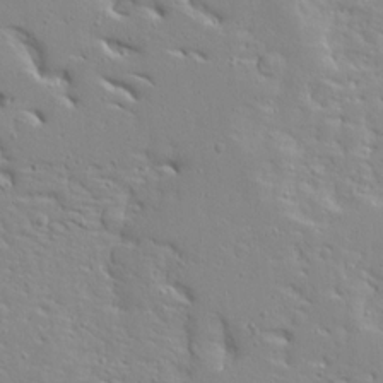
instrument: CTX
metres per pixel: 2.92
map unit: Ave
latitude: 12.6869
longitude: -137.3671
